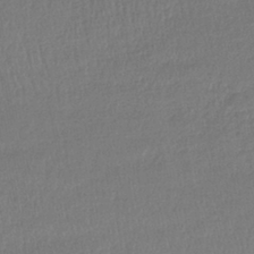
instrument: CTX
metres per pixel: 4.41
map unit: lHb
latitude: -41.2187
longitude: 69.4076
